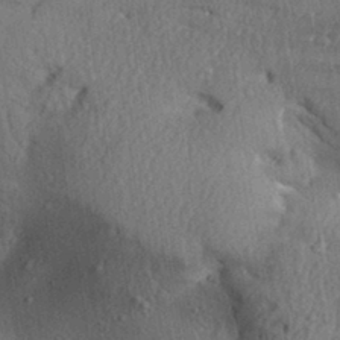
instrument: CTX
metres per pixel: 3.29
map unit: Aa
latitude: 31.8017
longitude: -144.5923
